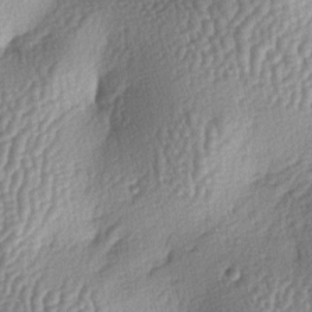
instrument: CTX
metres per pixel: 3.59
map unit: lAa
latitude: -6.0850
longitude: -127.9717
